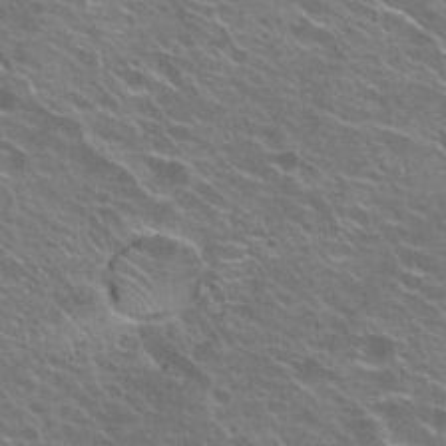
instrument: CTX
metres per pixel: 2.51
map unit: Hto
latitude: 22.2522
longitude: -40.2333
